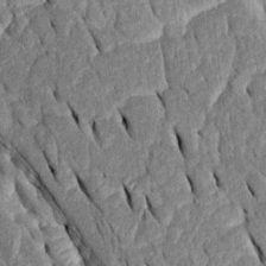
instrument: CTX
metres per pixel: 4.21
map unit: Htu
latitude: -0.5952
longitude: 150.1227
